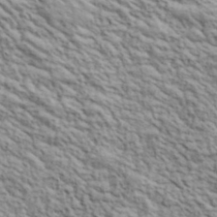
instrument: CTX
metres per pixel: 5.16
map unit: lHvf
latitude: 39.5749
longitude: -89.1215
